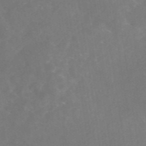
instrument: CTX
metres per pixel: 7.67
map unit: eAb
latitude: 46.4034
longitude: 126.6140
